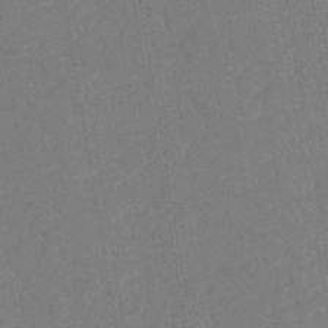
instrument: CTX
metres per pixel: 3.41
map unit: eHh
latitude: -42.8596
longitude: -31.9151
